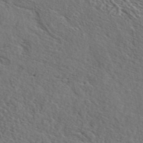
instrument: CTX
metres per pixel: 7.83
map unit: eAb
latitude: 43.2915
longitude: 112.4440
